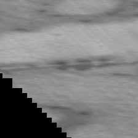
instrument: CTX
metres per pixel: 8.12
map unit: lApd
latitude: 76.7057
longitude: -50.9513
